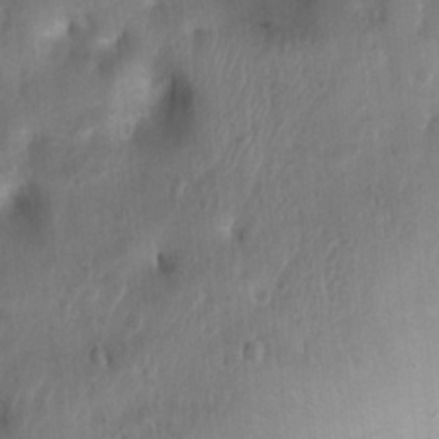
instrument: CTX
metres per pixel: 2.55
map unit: Ht
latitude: 4.0255
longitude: -22.0633
